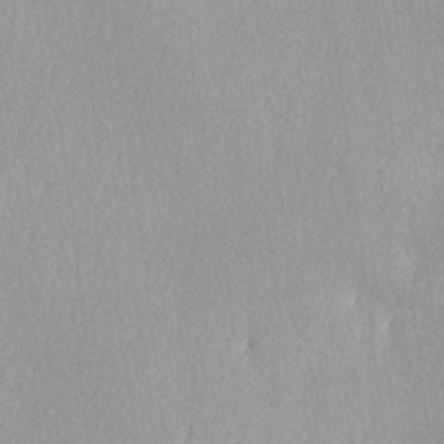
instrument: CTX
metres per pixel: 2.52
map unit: Ave
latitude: 3.0269
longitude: -111.8395
